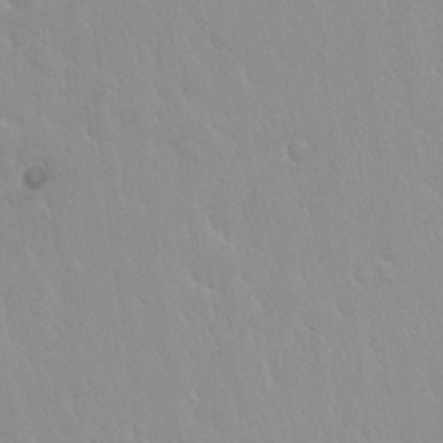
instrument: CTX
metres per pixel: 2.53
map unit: Hto
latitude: 17.1970
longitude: -57.8205
